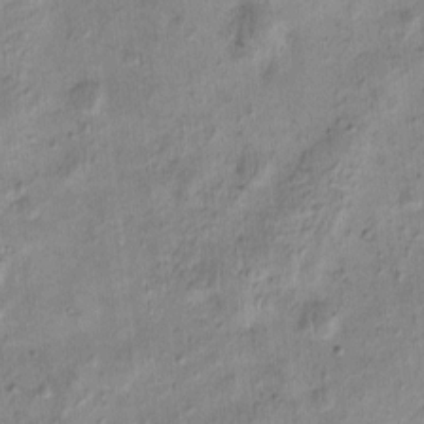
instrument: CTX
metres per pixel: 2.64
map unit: eHh
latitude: -0.1606
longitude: 16.3496
